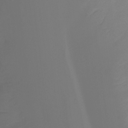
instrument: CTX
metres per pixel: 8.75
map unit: Ht
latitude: -14.6708
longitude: -50.8947
